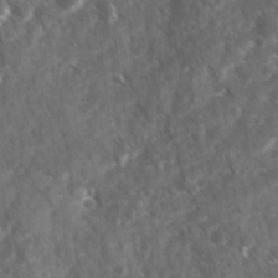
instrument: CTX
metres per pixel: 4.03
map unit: Ave
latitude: 17.2159
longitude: -131.3104
